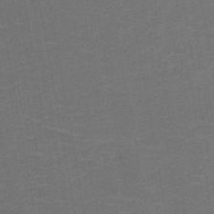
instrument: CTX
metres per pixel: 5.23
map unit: HNb
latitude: -51.1053
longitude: -48.4412
